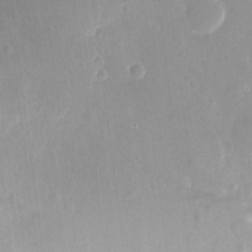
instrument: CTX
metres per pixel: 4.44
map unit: Nhu
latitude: -12.4818
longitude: -38.8758
